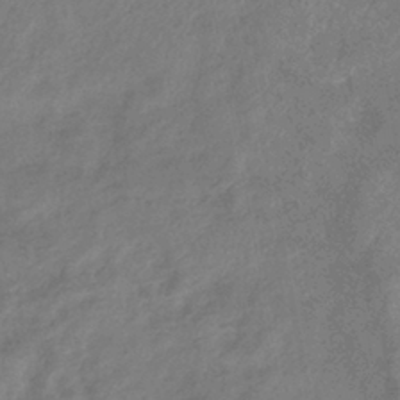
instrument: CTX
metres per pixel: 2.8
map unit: eHb
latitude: -38.6708
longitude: 76.9542
